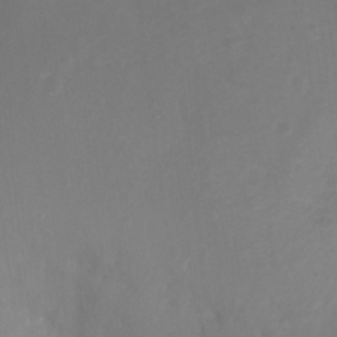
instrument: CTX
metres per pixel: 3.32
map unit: Ht
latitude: -10.8219
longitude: -35.5560
